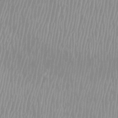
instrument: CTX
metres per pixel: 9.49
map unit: Htu
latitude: -8.4251
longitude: -76.3845
